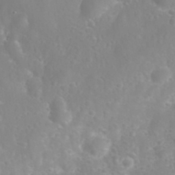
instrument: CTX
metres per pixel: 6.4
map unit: eHh
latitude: 31.2159
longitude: -58.6113
